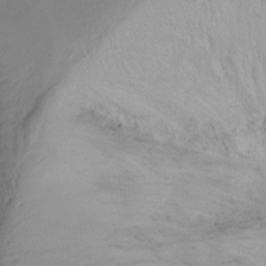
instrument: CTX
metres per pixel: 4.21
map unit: Ht
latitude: -13.0487
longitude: -45.1403
